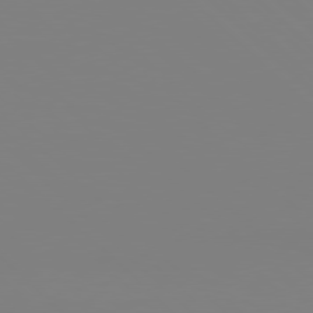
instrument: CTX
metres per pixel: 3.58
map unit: Hpe
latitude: 77.7071
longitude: -132.2712
